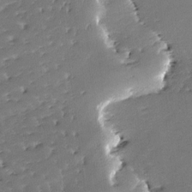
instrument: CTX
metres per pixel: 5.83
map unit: lAa
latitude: -10.9542
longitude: -125.1025
